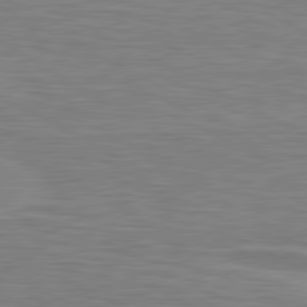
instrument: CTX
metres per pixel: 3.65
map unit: lApd
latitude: 80.8380
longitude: 172.6707
